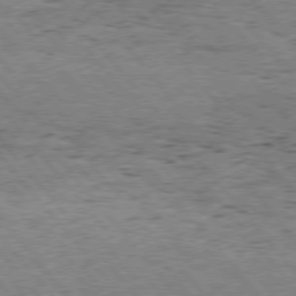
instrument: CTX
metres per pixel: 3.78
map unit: Hpe
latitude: 75.6316
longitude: -135.3670
